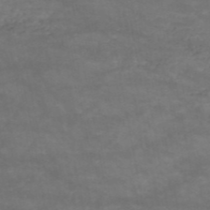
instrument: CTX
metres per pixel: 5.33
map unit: HNb
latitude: -51.4076
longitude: -39.6127
